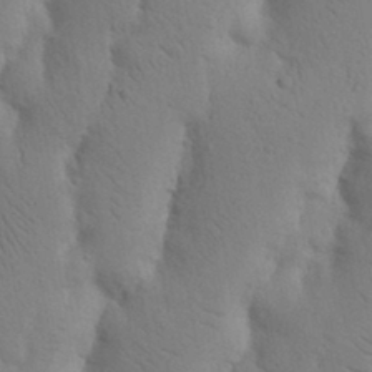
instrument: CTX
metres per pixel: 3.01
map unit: Nhu
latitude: 16.5735
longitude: -75.8394
